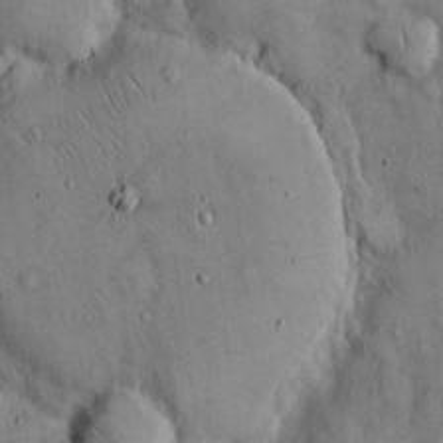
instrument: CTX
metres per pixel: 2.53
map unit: Hto
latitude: 14.4790
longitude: -58.4412
